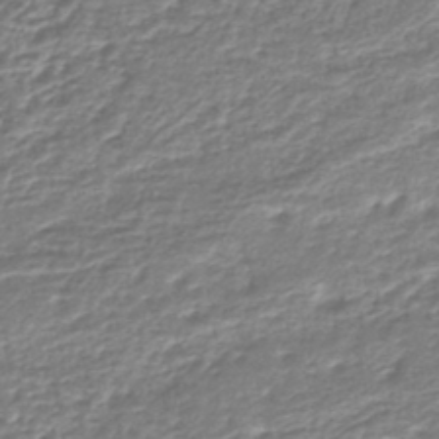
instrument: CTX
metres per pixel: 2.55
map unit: lHb
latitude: -43.9367
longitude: 65.6344
